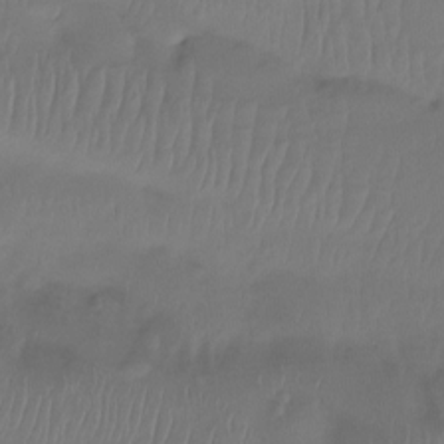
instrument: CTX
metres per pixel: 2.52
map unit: Htu
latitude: -15.2187
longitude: -45.7827
